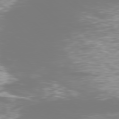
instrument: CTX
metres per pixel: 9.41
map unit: Ap
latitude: -77.8422
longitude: -62.6302
